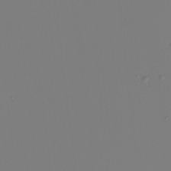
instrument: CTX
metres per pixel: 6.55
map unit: Nhu
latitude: -5.9178
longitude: -95.9150
